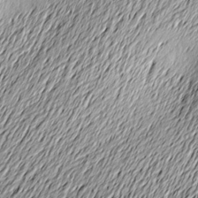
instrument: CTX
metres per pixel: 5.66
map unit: Nve
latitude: -9.1620
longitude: 173.4832
